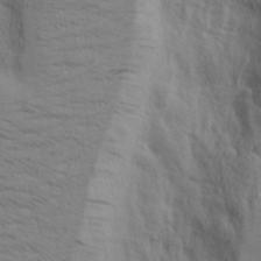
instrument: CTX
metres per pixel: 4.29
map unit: Aa
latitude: 17.4804
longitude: -125.4993
